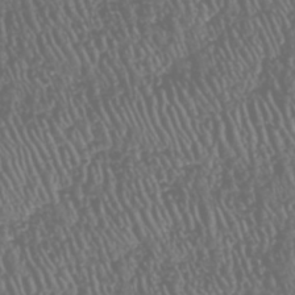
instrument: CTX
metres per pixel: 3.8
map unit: HNhu
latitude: -47.6344
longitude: 28.8597
